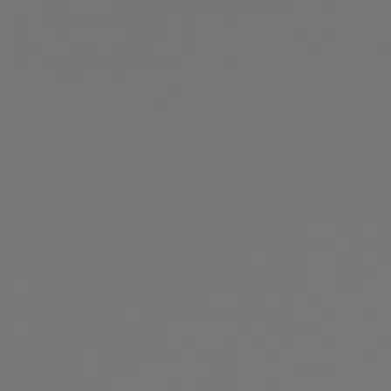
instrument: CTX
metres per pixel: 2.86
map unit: lHb
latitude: -46.9730
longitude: 66.4818
